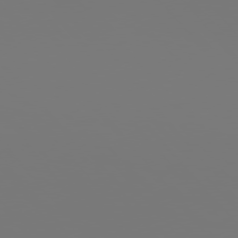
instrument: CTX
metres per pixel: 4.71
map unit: Hpe
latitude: 76.3089
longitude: -134.7057
